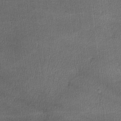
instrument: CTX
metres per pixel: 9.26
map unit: lHvf
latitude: -11.6344
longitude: -100.4601
